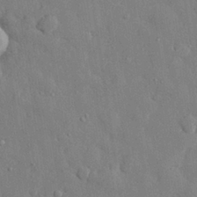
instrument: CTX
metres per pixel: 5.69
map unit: eHh
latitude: 28.3467
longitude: -79.1026
